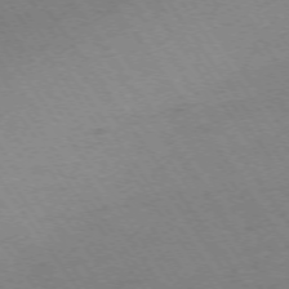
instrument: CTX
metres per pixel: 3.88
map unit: Ap
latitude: -73.8989
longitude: -70.8002
